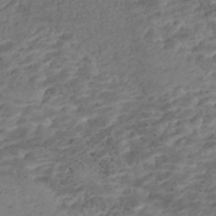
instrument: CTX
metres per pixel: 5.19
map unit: Nhe
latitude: -47.5966
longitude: -173.2914
